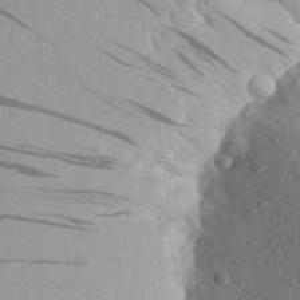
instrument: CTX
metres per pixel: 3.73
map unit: Aa
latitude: 25.8583
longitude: -144.9702
